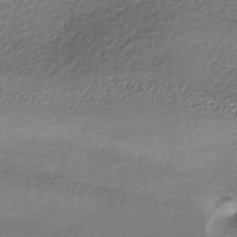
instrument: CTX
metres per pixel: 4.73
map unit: lHb
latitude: -34.9542
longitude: 62.0850
